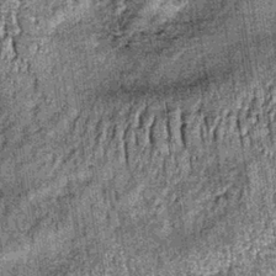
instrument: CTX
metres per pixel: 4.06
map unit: lHb
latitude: -37.8422
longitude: 67.7289
